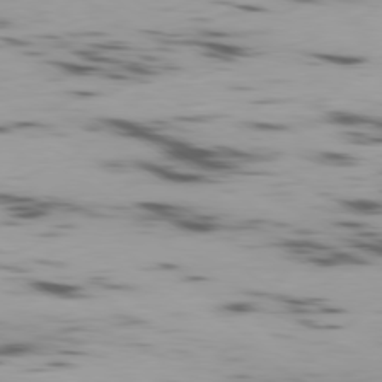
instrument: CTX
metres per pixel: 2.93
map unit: Ap
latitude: -79.7666
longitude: -62.4034
